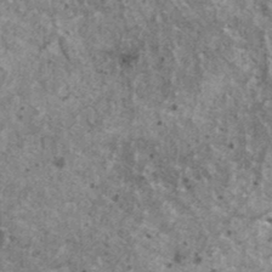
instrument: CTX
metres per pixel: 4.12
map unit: HNhu
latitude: 2.7435
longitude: 4.9163
